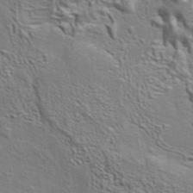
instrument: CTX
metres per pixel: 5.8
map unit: ANa
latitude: 40.4412
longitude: 29.4643
